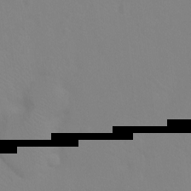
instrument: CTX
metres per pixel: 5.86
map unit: Ht
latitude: -9.0486
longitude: -35.0458
